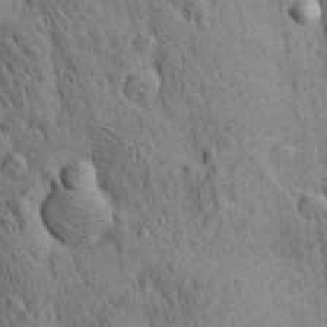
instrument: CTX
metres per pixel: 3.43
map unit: lAa
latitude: 21.6883
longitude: -138.7057
